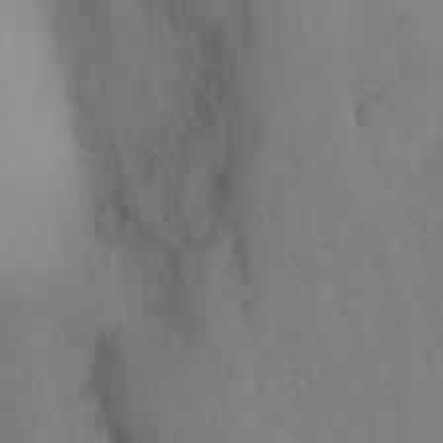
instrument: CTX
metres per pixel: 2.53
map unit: Nhu
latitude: 13.4616
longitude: -28.4601
